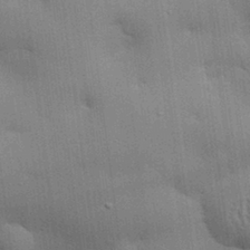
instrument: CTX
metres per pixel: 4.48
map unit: eHh
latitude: 28.9891
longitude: -82.7813
